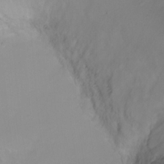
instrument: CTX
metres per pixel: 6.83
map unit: Ht
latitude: -1.3132
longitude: -19.6127
